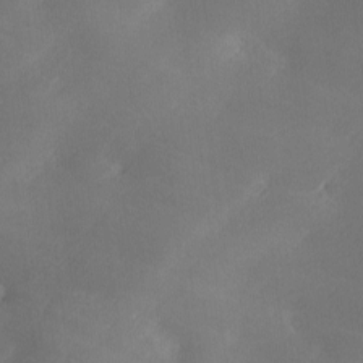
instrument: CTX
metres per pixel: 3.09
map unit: Ave
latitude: 0.1011
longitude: -114.1766
